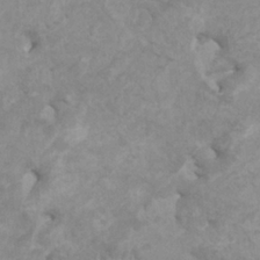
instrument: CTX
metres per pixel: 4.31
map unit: HNhu
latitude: 3.2159
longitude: -2.0633
